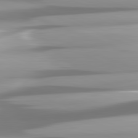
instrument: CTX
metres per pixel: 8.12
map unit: lApd
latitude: 81.8961
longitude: -147.8584
